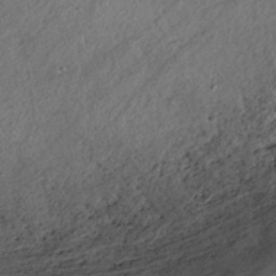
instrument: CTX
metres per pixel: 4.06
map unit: HNhu
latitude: -41.1809
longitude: 107.5210
